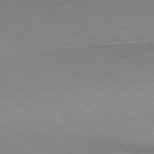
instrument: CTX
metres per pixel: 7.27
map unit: lApd
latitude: 80.6868
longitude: 150.9164
